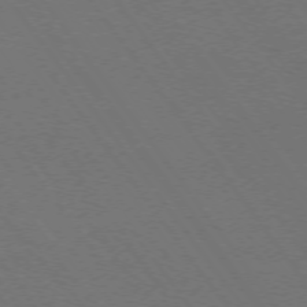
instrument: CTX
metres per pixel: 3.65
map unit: Ap
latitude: -75.1432
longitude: -75.4049
